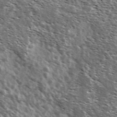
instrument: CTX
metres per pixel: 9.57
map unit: Ave
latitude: 37.8961
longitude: -108.7057
